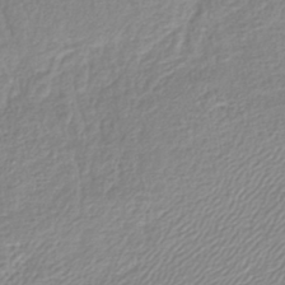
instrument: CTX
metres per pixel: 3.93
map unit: lHb
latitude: -41.1809
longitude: 72.2361
